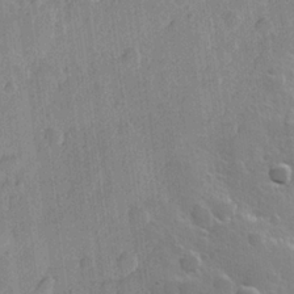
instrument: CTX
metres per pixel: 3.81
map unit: Hve
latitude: 23.3671
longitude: 148.9542
